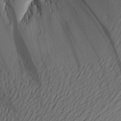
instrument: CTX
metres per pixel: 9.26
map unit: Aa
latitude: 21.1403
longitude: -146.2145
